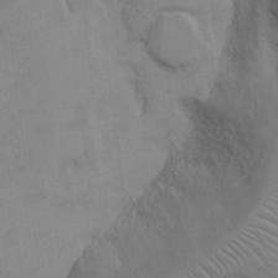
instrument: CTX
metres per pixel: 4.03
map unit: Hto
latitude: 12.4412
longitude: -56.7624
